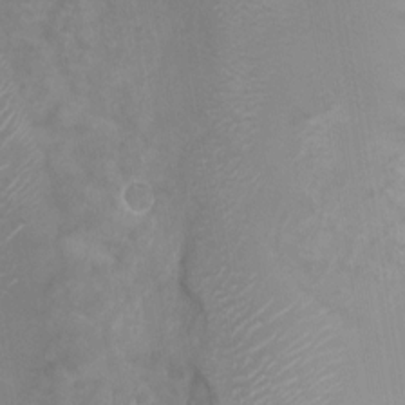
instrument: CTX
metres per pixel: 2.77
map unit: Nhu
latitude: 2.2144
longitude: -15.2159
